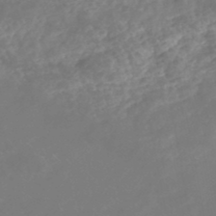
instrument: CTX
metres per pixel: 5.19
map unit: HNhu
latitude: -47.3698
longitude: 29.5588
